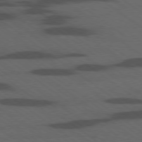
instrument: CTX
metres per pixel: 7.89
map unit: Ap
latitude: -79.5777
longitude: -99.8583
